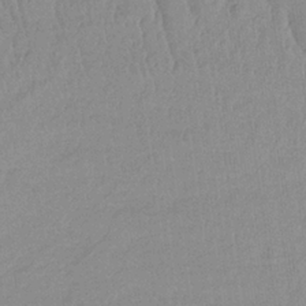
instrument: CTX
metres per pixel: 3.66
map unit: lHb
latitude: -34.2928
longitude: 70.0094
